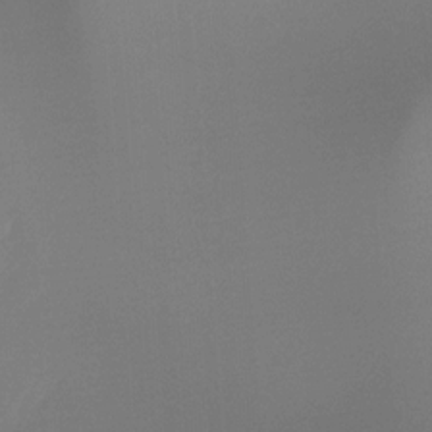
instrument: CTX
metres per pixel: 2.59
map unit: Ht
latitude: -14.8597
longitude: -50.9891
